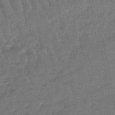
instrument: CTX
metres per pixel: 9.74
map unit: lHb
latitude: -47.5210
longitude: 76.7274
